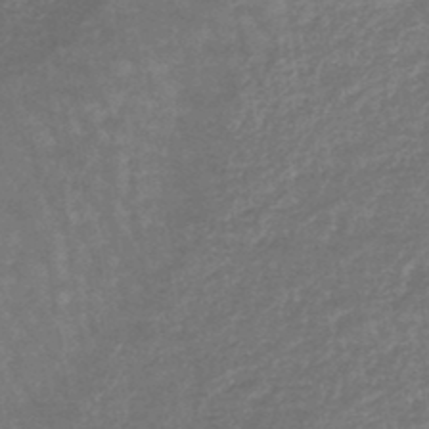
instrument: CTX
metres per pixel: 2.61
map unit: lHb
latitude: -44.8408
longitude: 79.6344
